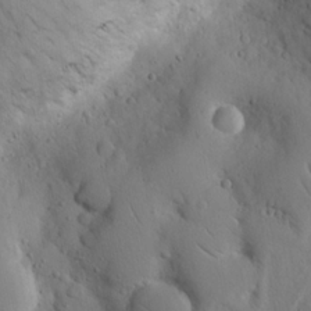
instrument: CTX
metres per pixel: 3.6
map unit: Nhu
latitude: 18.4979
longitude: -76.9324
